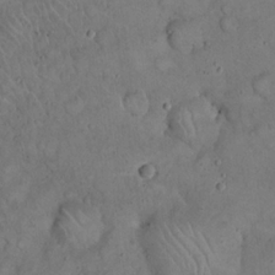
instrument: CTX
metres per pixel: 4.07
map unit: eHh
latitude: 20.2712
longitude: -59.7639
